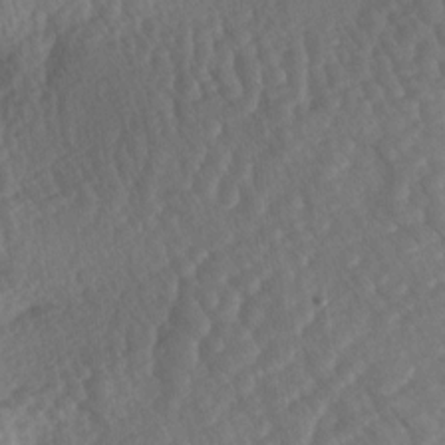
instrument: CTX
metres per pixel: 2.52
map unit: lAa
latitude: -3.6721
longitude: -127.4238
